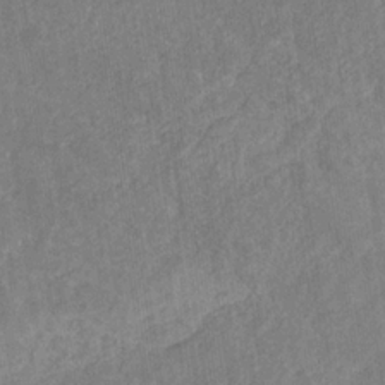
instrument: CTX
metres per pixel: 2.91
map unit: eHb
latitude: -30.3684
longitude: 69.0297
